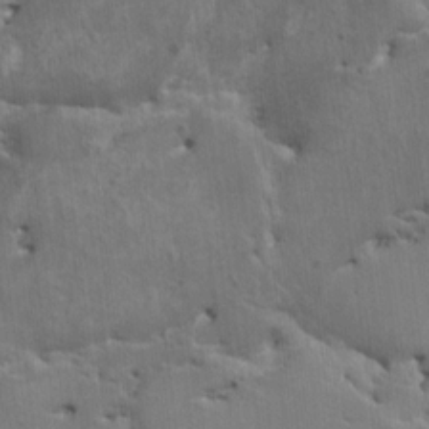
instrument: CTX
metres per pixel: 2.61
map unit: HNhu
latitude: 4.3278
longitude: 4.0094
